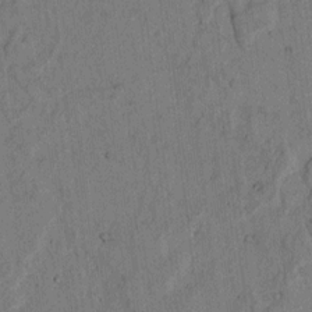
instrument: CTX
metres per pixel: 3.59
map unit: lAvf
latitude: 4.7435
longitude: 158.6140
